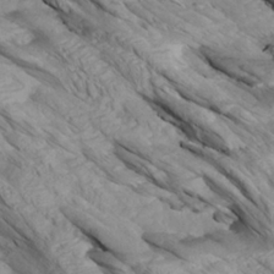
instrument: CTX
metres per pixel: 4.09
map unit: Aa
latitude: 27.0459
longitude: -133.7639
